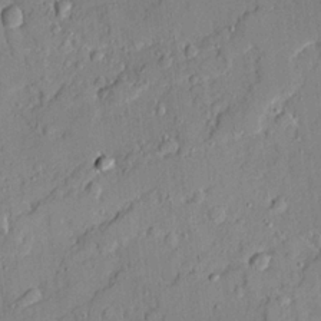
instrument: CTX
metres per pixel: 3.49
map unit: Ave
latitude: 21.7072
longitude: -129.8583
